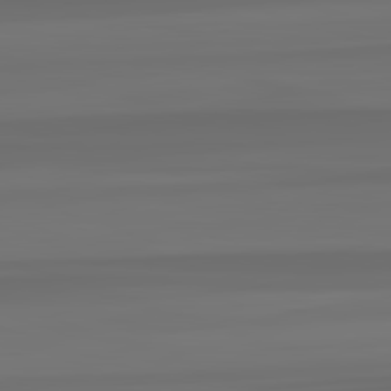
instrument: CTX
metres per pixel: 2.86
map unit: lApd
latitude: 82.7246
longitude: -177.7638
